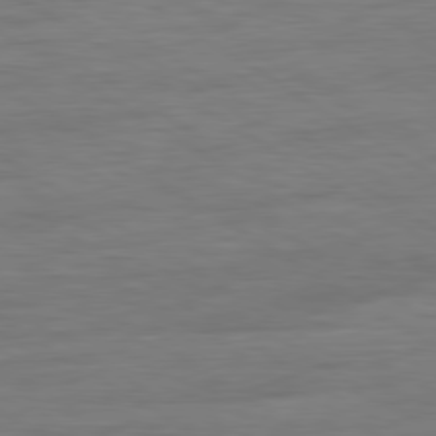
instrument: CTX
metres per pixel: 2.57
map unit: Ap
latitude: -81.0865
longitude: -79.8961
